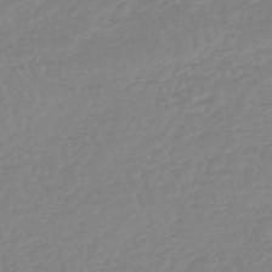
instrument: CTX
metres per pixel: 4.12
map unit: lHb
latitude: -44.6141
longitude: 79.3698
